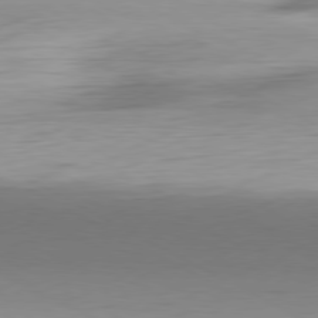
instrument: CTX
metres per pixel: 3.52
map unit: Ap
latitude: -80.4818
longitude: -61.4237
